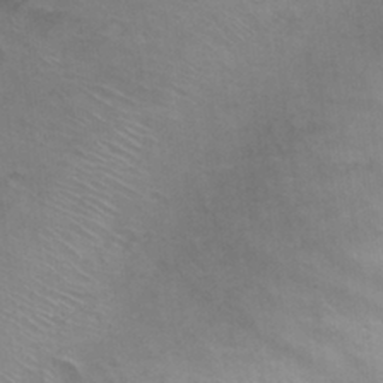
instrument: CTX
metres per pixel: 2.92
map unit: Nhu
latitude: 27.4804
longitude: -54.0822
